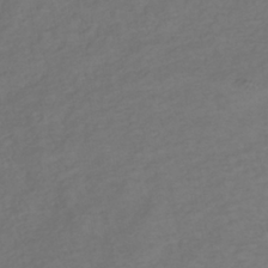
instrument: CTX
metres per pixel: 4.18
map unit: lHb
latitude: -37.8800
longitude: 70.3306
